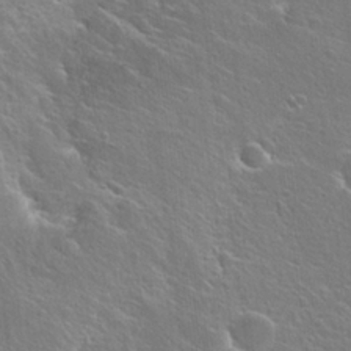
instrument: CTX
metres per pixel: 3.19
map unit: Hto
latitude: 25.2537
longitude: -44.9136
